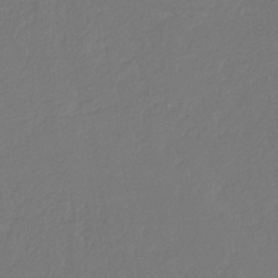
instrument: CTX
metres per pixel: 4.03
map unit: eHb
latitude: -30.2928
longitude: 68.0472
